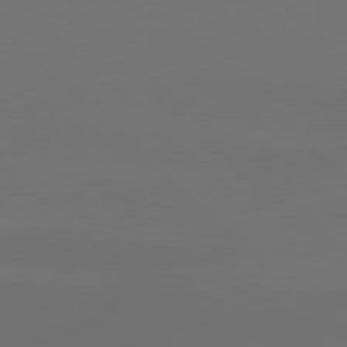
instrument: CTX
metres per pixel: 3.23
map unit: Hpe
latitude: 76.9702
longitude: -132.8002
